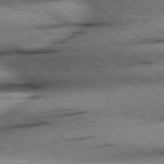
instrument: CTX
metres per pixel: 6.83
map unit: Hpe
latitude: 78.6302
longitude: -154.4223
